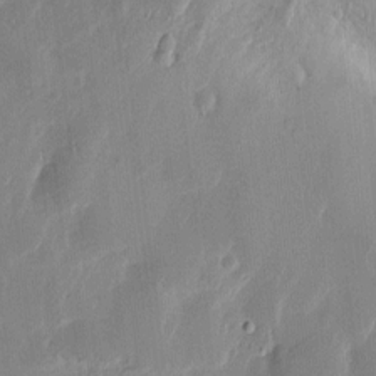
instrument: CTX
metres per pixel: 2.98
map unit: Htu
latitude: 1.6127
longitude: -177.7638
